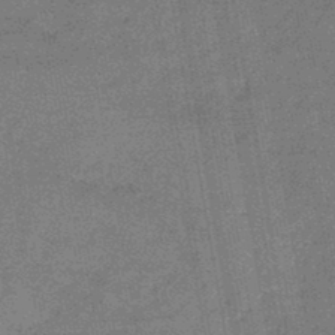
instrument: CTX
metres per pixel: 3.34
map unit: eHb
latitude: -45.2754
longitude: 86.7463
